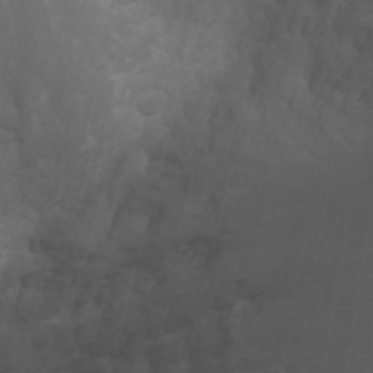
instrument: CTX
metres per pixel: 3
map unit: Nhu
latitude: -1.2565
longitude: -78.2145
